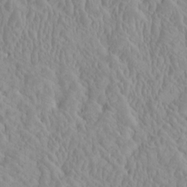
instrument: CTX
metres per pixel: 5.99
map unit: HNhu
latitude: -0.7086
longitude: 1.3321
